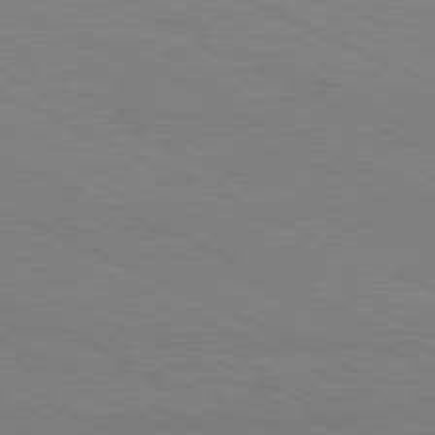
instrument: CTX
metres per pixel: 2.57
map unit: Hpe
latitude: -81.6344
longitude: 18.1795
